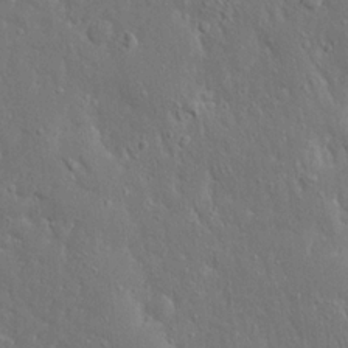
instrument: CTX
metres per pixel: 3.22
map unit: Ave
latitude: 17.7639
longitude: -140.9513
